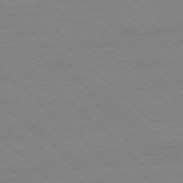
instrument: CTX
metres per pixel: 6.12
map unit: Ap
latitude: -77.8989
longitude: -84.8569
